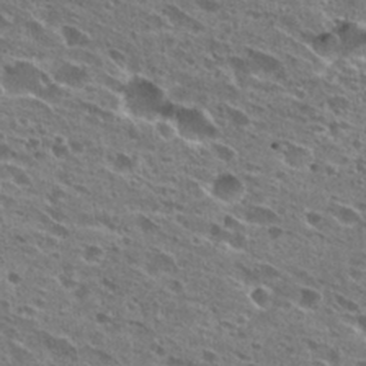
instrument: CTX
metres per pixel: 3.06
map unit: Hto
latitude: 27.5371
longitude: -45.6127
